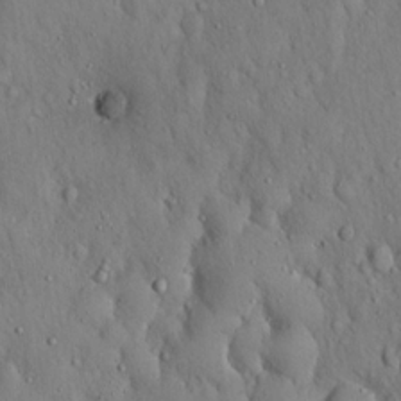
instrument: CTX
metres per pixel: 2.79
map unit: Hto
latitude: 17.0647
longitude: -58.3278
